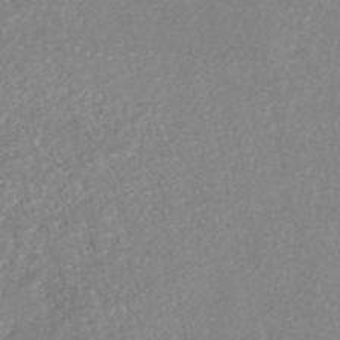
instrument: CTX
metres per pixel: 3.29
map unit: HNhu
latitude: -46.8597
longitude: 97.8045
